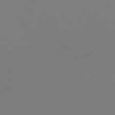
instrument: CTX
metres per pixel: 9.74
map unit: Ap
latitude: -76.9731
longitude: -69.9906
